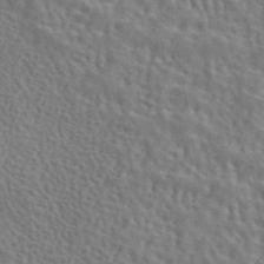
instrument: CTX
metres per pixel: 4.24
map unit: eAb
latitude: 43.2159
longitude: 113.0298
